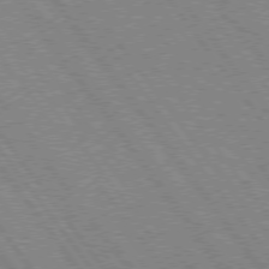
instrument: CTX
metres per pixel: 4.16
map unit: Hpe
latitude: 75.0458
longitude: -149.2537
